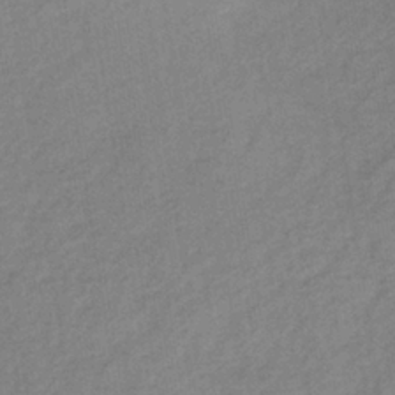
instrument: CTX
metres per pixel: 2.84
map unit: lHb
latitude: -36.8030
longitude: 71.0298
